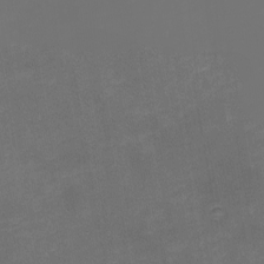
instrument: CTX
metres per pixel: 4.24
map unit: eHh
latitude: -1.2754
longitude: -79.2726
